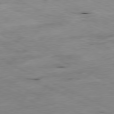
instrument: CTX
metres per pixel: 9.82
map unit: Ap
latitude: -80.7463
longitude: -74.8569
